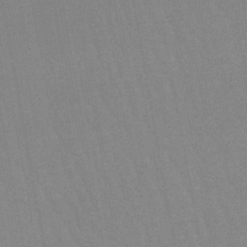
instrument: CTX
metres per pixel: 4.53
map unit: lHb
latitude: -45.8422
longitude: 78.4818
